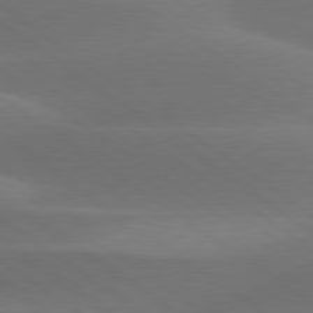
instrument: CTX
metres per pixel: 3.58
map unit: lApd
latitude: 79.6316
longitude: -90.1767
